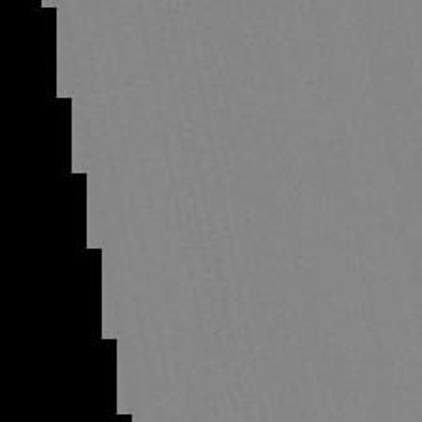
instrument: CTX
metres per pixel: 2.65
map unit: lHb
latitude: -48.7275
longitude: 71.8422
